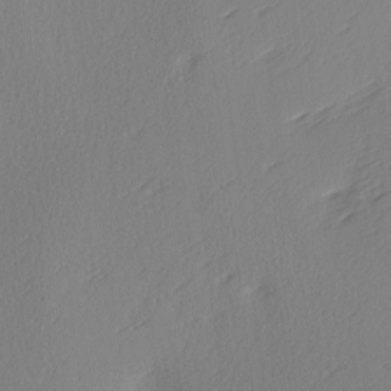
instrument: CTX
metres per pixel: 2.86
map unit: Ave
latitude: 2.6490
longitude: -111.5371
